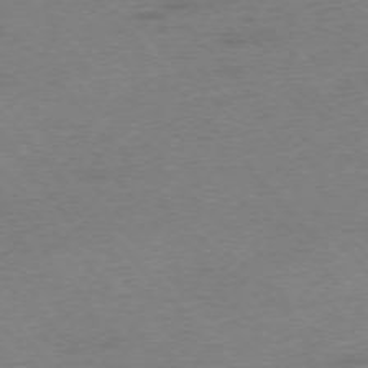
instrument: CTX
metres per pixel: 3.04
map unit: Ap
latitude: -75.8423
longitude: -71.9717
